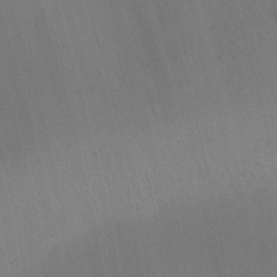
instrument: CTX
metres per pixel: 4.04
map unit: Nhu
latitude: -9.1242
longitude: -80.1956
